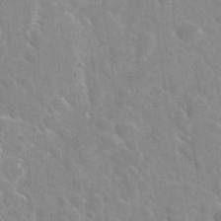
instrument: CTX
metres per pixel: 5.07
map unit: Hto
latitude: 35.6505
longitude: -46.4601
